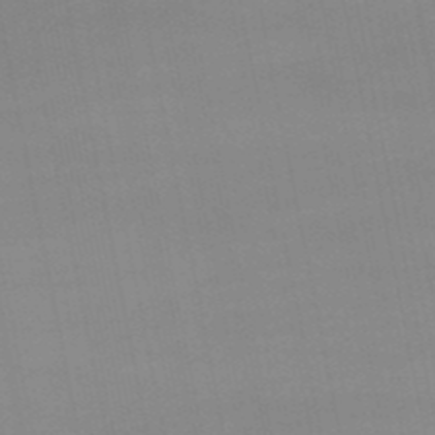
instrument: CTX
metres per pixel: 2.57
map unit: eHb
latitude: -49.8612
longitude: 68.0661
